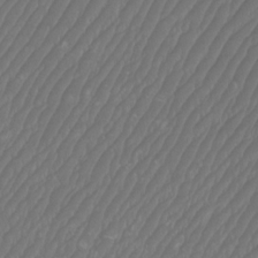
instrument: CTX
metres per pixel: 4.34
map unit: Htu
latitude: -10.1984
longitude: -74.0444
